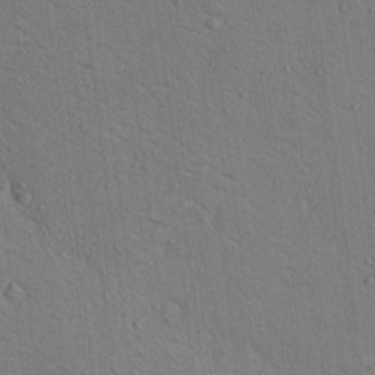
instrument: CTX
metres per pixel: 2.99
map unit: Ave
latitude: 18.3656
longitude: -140.0255
